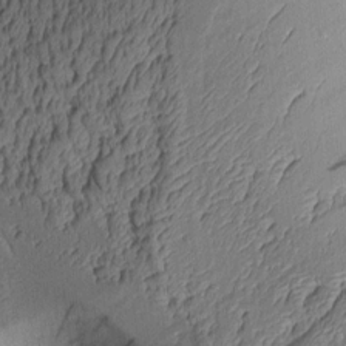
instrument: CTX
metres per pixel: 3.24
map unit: Aa
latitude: 8.0255
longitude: -128.8947
